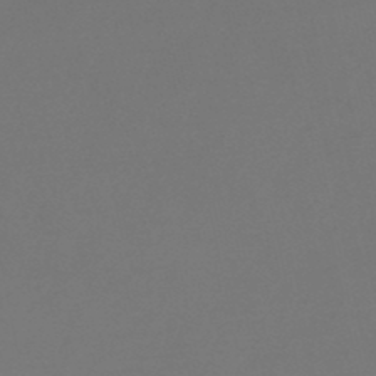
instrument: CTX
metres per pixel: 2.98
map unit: lHb
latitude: -47.8800
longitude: 64.8975
